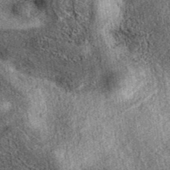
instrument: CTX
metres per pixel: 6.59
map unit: eAb
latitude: 39.4804
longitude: 108.8597
